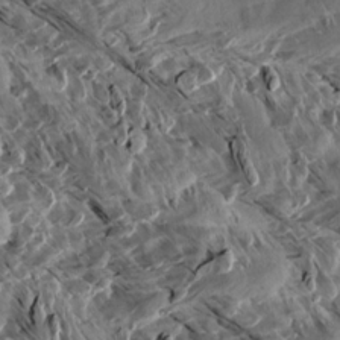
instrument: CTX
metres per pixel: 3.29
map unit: Aa
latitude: 13.5749
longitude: -143.5371
